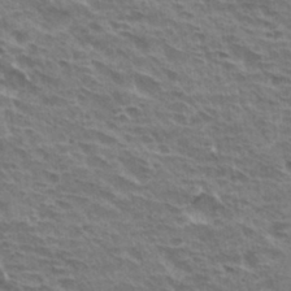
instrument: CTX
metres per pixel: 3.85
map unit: Hto
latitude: 30.9136
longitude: -41.6127
